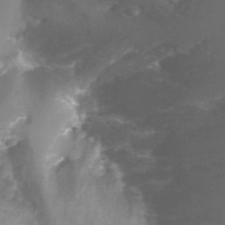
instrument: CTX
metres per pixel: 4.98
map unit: Nhu
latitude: -13.6722
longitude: -56.0633
